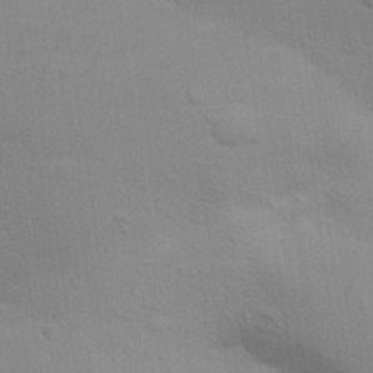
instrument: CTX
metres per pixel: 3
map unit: Aa
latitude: 29.8205
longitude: -134.9324
